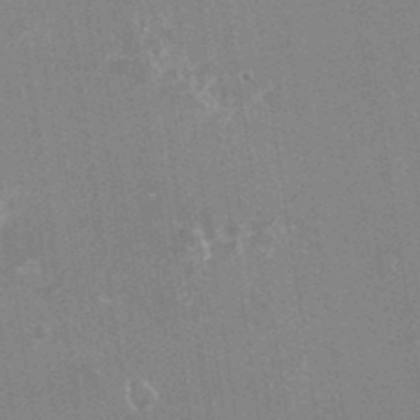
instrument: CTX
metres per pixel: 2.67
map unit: Nhu
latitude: -25.1053
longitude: -73.2348
